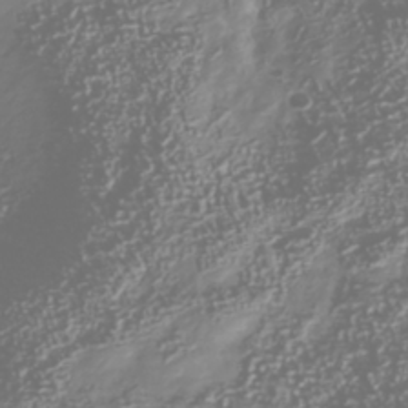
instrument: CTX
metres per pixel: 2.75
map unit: Nhu
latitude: -40.6707
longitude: -82.9135
